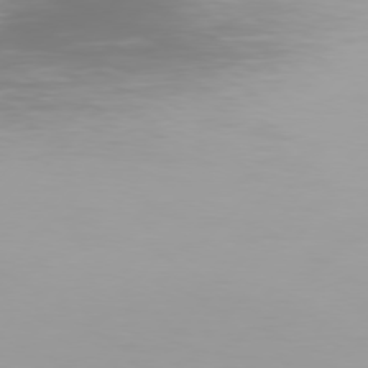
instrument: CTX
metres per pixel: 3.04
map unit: Hpe
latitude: 75.7828
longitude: -128.6112
